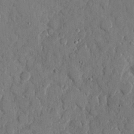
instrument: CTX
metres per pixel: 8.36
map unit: eHh
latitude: 8.3845
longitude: -67.2348
